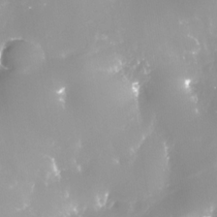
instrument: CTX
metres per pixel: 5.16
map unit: Nhe
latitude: -34.0094
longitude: -88.4790
